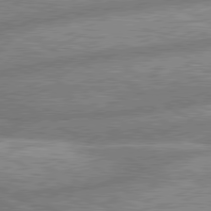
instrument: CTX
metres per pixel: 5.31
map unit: lApd
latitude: 80.3467
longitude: -167.4048
